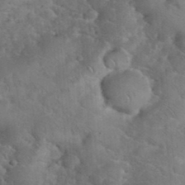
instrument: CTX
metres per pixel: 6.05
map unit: eHh
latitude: 36.5168
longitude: -65.0458
